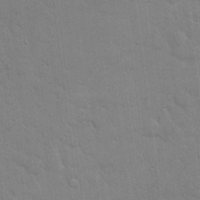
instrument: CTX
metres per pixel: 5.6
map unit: eHh
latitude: 19.4804
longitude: -62.2901
